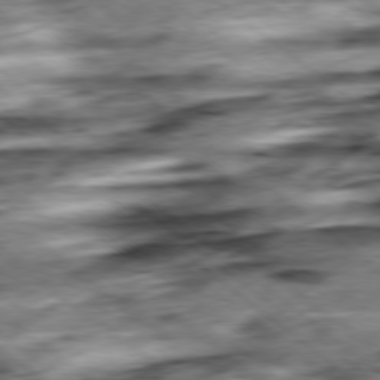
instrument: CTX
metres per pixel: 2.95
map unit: Ap
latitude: -79.0297
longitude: -76.7057
